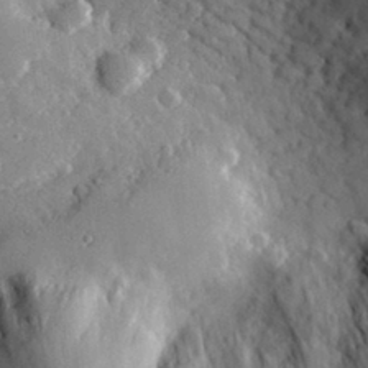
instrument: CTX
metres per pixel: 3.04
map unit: lHvf
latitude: 33.0647
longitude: -84.9703
